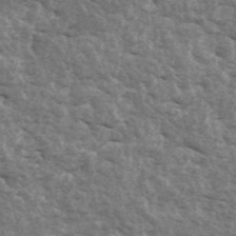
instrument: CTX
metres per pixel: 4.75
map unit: ANa
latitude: 43.6127
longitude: 47.0108
